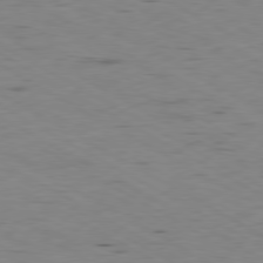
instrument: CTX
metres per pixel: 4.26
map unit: Ap
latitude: -80.5385
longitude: -93.5371
